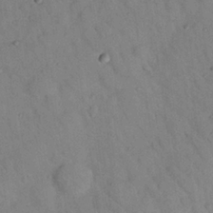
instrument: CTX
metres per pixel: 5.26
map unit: Nhu
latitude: 24.5167
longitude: -73.8773
